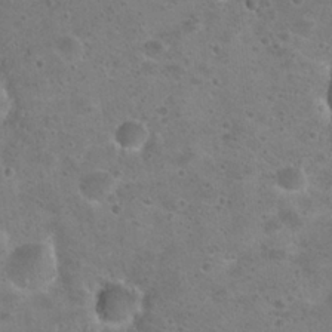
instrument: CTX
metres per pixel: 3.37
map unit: Hto
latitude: 22.9703
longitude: -48.3089
